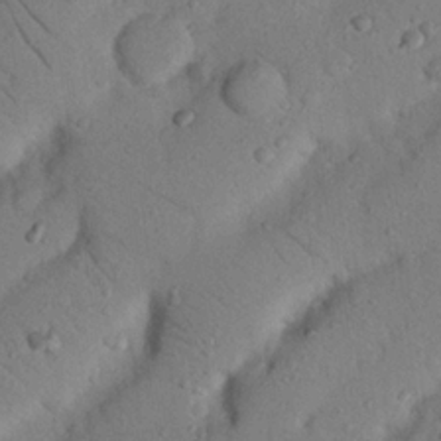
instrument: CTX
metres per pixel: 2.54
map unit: Nhu
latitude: 22.7057
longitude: -74.6302
